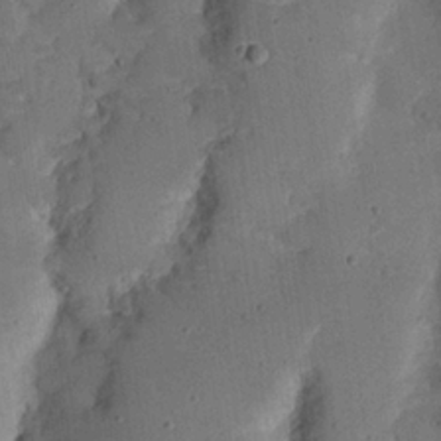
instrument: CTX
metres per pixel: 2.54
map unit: Nhu
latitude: 25.1781
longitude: -72.7625
